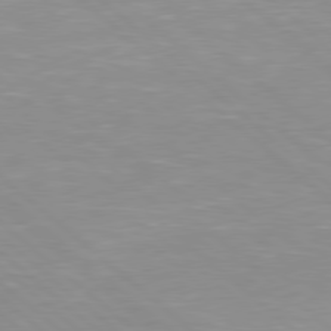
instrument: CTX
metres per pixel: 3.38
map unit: Hpe
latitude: 78.1011
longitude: -140.7624
